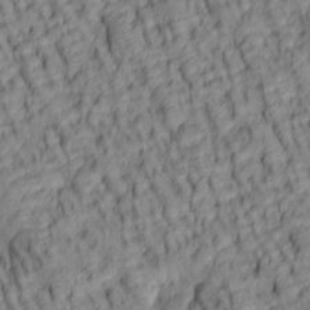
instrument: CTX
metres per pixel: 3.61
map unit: lAa
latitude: 5.5371
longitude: -116.2712
